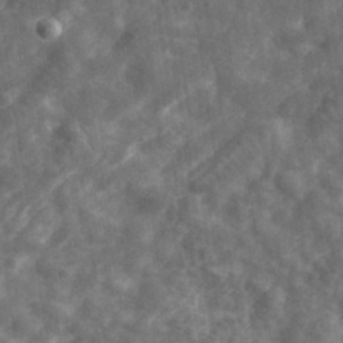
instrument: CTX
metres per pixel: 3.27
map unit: eHh
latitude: 33.4049
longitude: -78.3845
